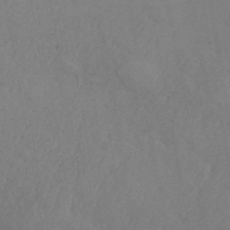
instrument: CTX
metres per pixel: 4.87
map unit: ANa
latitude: 41.7071
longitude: 53.8422
